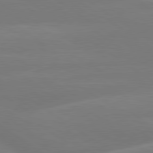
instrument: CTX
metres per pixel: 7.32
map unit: lApd
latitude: 79.7072
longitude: -149.3860
